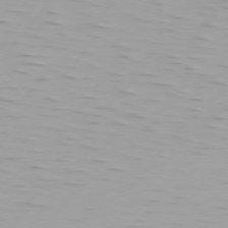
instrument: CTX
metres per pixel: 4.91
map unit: Hpe
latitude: 75.5938
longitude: -125.0080
